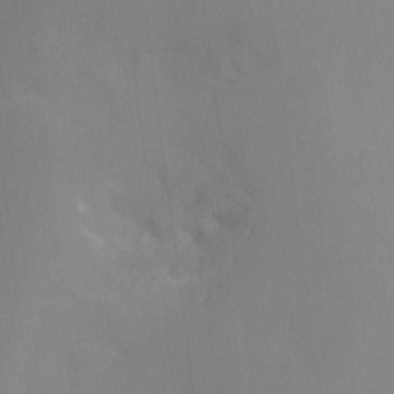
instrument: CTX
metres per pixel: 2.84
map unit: Ht
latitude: -16.5196
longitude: -50.0633
